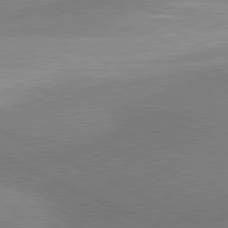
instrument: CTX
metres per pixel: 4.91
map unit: lApd
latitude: 80.8191
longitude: 126.0850
